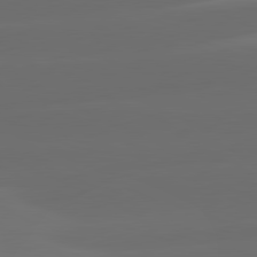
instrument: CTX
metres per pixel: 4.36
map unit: lApd
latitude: 81.1781
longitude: -146.8569
